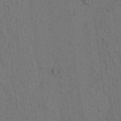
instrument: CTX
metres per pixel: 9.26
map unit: lAvf
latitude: 7.5182
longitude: 164.5385
